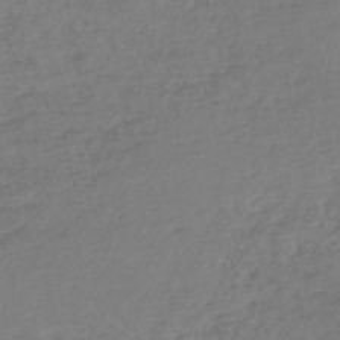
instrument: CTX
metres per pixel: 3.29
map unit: lHb
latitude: -45.5210
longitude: 67.8800
